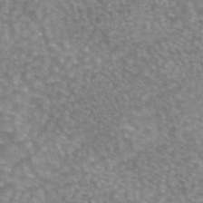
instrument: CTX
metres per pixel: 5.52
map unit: eAb
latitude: 45.0269
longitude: 105.7477
